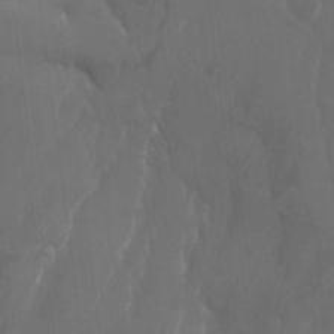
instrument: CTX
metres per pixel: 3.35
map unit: Aa
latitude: -7.9367
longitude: -78.7813
